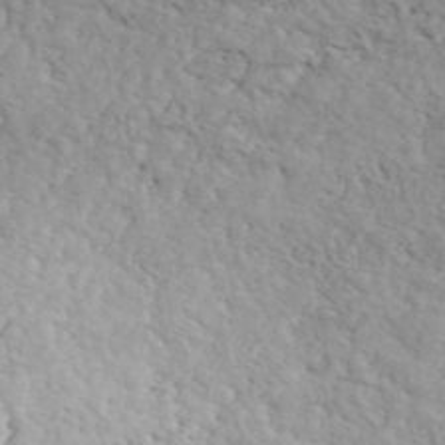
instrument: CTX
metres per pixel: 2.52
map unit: ANa
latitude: 42.0822
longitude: 52.8030
